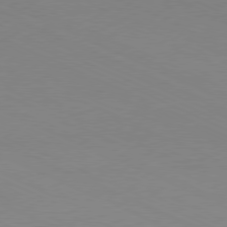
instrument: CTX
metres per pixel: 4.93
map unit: Ap
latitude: -80.9353
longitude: -93.2159
